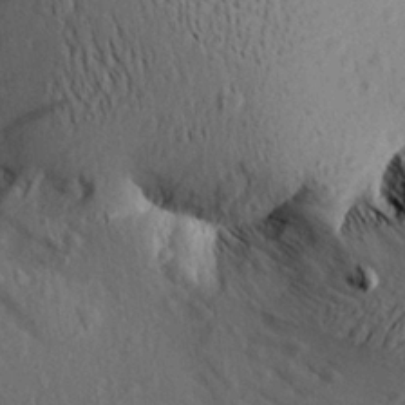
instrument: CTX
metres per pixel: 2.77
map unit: Aa
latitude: 26.4790
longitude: -142.9514
